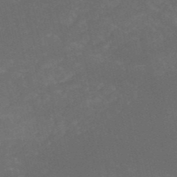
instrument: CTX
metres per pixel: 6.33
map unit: HNb
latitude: -51.8422
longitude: -39.2915
